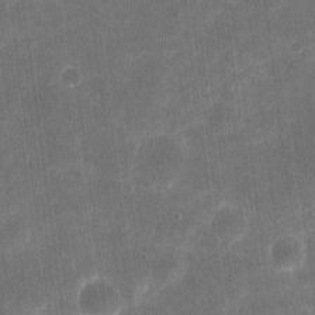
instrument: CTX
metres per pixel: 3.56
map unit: eHh
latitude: 20.1200
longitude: -67.6693
